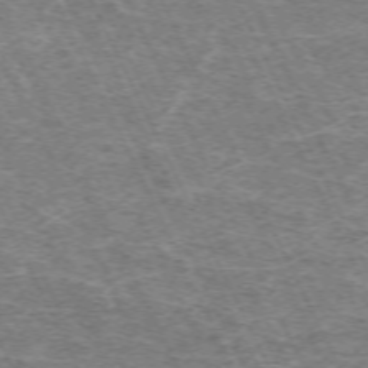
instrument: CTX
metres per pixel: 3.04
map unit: Hpe
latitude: -70.8786
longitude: 11.3510
